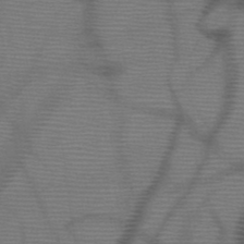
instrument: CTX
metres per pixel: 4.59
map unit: HNb
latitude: -47.3698
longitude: -40.5923
